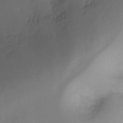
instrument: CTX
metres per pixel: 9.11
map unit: Ht
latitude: -10.1039
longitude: -29.5938
